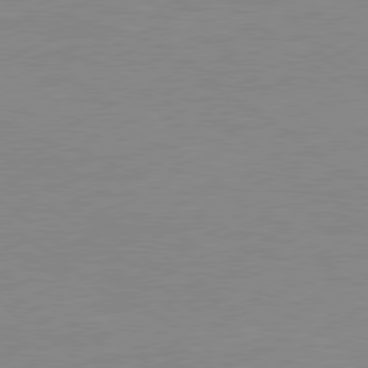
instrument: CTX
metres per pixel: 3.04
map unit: Hpe
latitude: 78.5924
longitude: -124.7624
